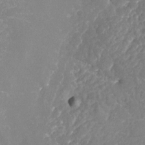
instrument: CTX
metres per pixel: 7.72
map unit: Nhu
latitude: -19.4076
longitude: -57.7638
